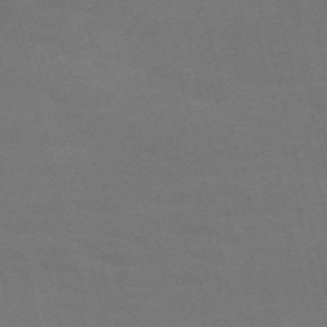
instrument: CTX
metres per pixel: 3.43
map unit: Nve
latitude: -58.7652
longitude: 63.5966
